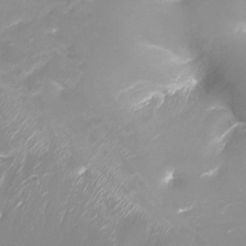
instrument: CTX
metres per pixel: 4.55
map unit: Ht
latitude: -16.6519
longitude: -43.8017
